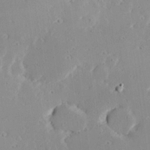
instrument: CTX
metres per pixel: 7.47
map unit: Hve
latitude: 25.6693
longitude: -94.3467
